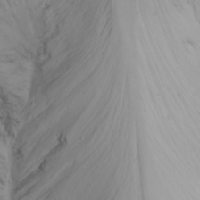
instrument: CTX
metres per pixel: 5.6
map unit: Nhu
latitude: -4.4251
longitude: -84.1011
